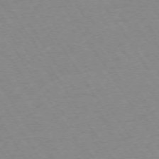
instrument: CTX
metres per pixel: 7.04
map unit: Ap
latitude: -73.5210
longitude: -71.3859
